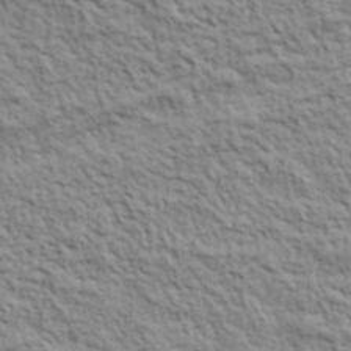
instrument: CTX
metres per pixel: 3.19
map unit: lHvf
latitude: 39.4426
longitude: -89.2915
